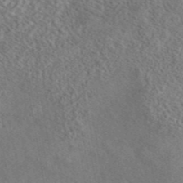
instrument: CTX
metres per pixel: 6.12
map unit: eAb
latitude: 43.3671
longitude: 109.1242
